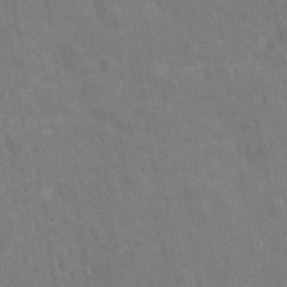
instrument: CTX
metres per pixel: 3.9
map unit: eAb
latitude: 34.2900
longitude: 110.1227
